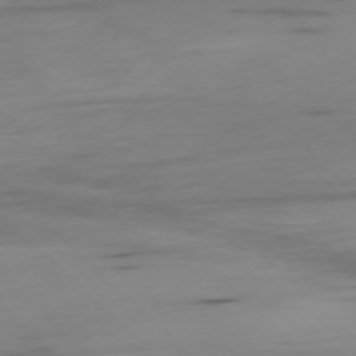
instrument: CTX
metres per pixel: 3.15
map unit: Ap
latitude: -78.5384
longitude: -62.2334
